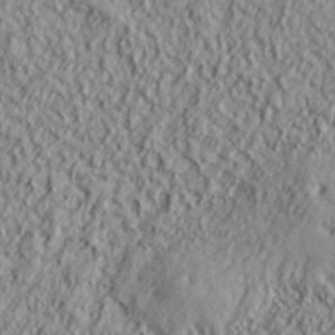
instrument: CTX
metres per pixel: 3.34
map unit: lHvf
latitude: 38.9325
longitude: -90.0444
